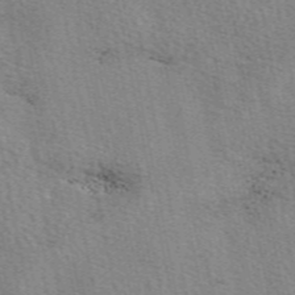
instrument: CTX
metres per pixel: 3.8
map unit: eAb
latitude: 50.3278
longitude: 108.5952
